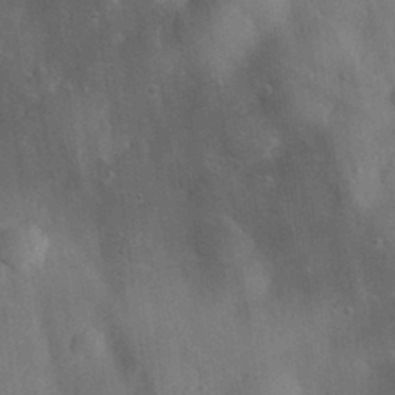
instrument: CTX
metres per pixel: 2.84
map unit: eHh
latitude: 29.6505
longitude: -76.9702
